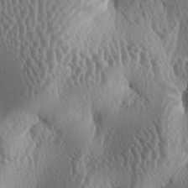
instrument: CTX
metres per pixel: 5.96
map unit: lAa
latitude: -5.9745
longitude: -128.7057
